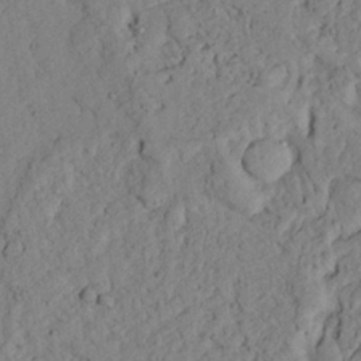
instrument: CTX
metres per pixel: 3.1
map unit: Ave
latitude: 23.7638
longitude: -132.6302
